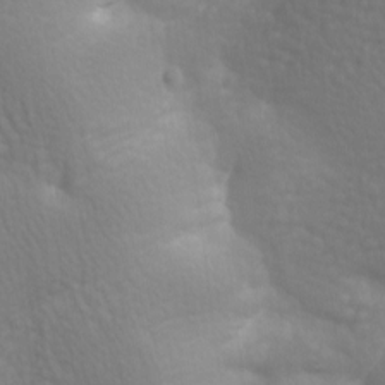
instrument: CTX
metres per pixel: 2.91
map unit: lAa
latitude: -8.3873
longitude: -125.9150
